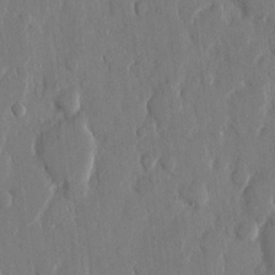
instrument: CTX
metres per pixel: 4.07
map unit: eHh
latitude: 13.8961
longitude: -70.1767
